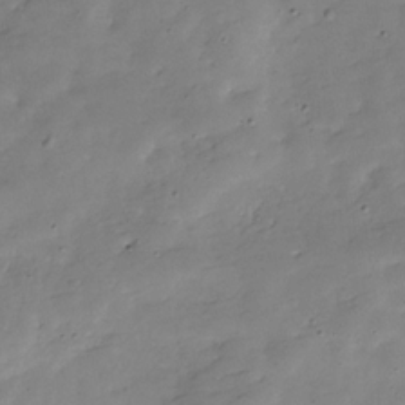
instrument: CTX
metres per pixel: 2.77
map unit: Hve
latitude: -30.4818
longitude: 90.4440
